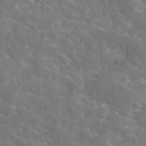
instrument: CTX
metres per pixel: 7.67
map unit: eAb
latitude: 45.2915
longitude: 125.6911
